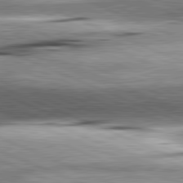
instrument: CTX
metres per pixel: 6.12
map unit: lApd
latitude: 81.9528
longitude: -167.1781
